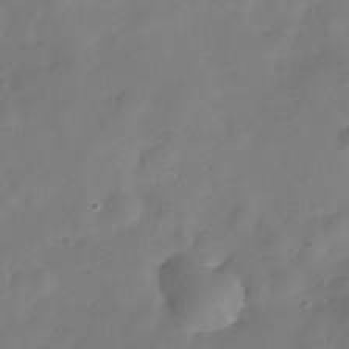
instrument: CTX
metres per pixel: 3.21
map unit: Hve
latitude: -31.4076
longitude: 94.7841
